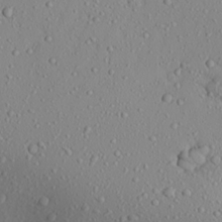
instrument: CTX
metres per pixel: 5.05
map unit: Aa
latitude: 22.7246
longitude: -144.1767
